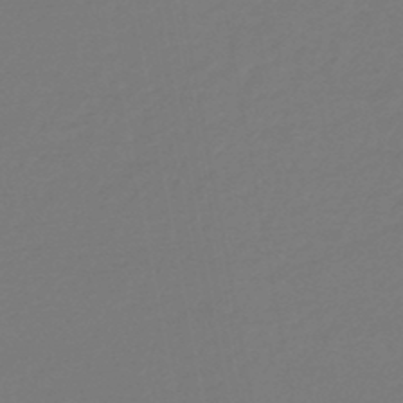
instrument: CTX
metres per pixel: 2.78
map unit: eHb
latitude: -46.9164
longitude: 88.6518
